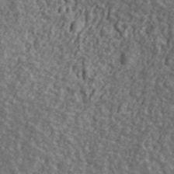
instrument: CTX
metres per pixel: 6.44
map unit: ANa
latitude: 40.2522
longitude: -89.7072
